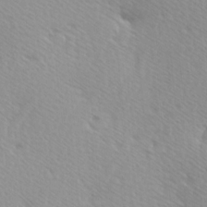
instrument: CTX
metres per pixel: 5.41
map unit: Hve
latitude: 1.7449
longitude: -124.0822
